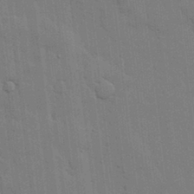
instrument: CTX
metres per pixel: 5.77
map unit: lHvf
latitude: 17.6883
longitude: -113.5749
